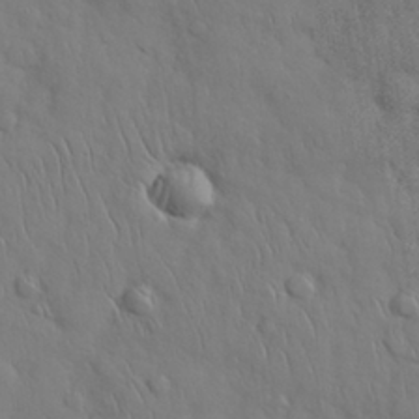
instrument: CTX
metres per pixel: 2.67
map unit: Nhu
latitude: 27.9528
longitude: -68.6491
